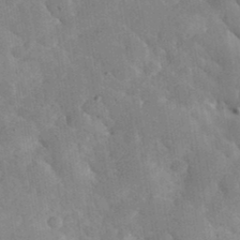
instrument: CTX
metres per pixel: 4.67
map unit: eHh
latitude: 36.9892
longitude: -67.7449
